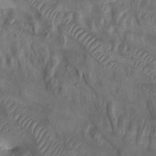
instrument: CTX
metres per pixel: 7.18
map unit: Hto
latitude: -7.0297
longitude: -44.8758
